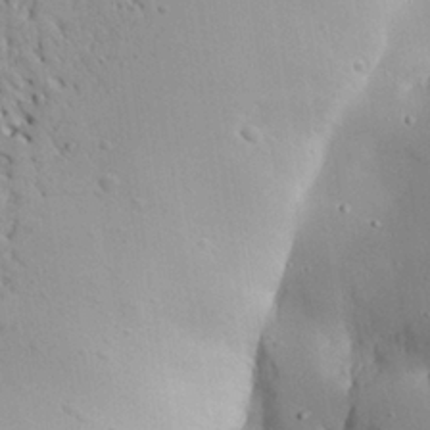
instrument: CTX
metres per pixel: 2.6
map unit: Aa
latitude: 26.8947
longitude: -128.4601
